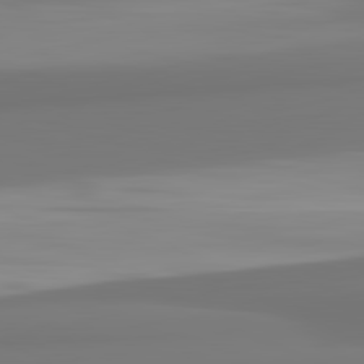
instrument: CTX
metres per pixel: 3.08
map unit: lApd
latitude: 82.3278
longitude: 174.7463
